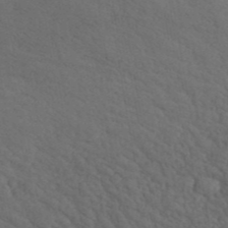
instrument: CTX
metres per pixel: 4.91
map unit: ANa
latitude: 42.4979
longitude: 51.5021
